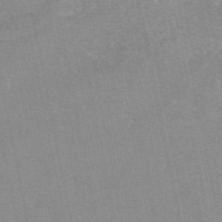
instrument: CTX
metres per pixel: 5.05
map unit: eAb
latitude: 48.4790
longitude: 103.4832
